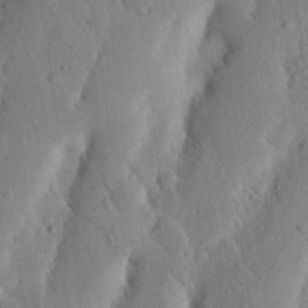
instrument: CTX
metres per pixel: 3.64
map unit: Nhu
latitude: 19.7638
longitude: -75.1592
